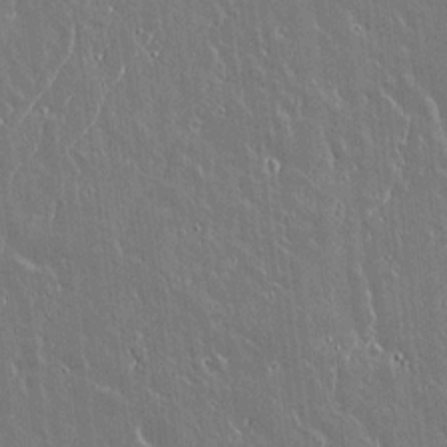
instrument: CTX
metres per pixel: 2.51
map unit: lAvf
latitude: 14.5168
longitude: -128.6301
